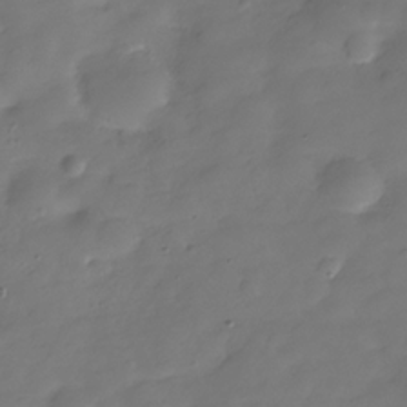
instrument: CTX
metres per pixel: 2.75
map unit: Hve
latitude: -30.5762
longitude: 92.0472
